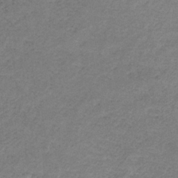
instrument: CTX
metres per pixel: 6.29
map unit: HNb
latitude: -33.2565
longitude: 58.2928
